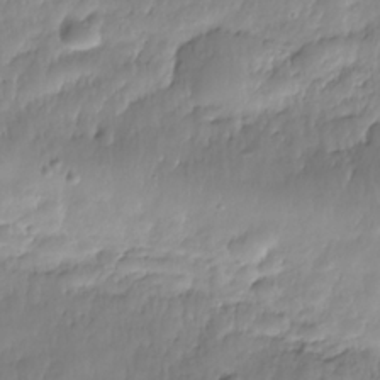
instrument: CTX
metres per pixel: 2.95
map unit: Nhe
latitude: -36.4818
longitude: -179.2159
